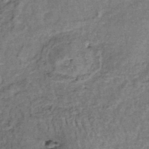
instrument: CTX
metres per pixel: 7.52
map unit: lHb
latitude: -38.4062
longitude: 65.2565
